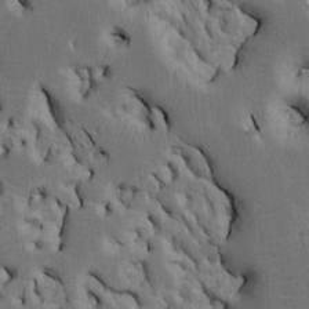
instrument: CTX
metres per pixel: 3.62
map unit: Htu
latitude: -4.6329
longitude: 156.6896
